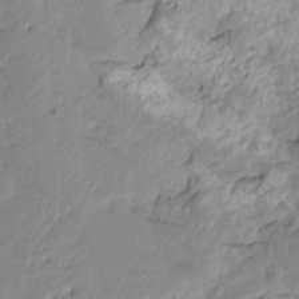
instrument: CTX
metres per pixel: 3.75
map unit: Nhu
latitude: -8.7463
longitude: -43.6883
